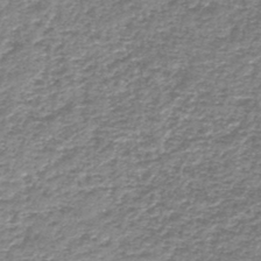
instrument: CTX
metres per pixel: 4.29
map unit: HNb
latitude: -44.0283
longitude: 50.1606
